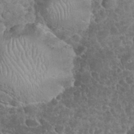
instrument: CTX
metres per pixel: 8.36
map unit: eHh
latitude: 33.5182
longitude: -64.5357
